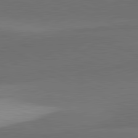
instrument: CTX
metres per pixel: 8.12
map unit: lApd
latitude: 81.7450
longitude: 138.2173
